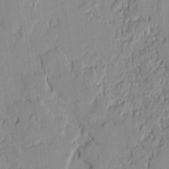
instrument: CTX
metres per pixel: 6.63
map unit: lAvf
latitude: -0.5952
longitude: -108.1011
